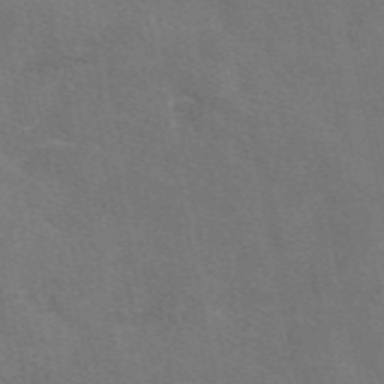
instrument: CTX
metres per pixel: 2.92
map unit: eAb
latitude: 51.3103
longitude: 115.1242
